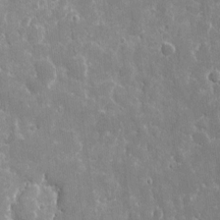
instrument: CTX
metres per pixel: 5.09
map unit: eHh
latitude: 8.8758
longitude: -70.1956
